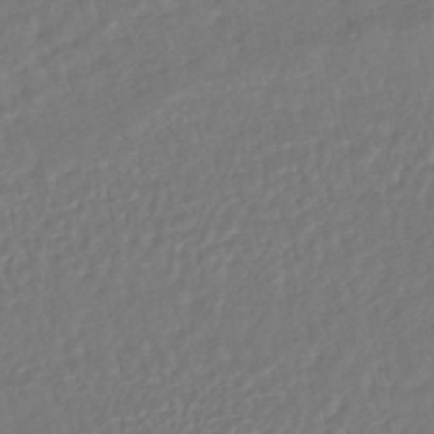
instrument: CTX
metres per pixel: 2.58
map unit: HNhu
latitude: -46.3873
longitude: 103.5021
